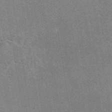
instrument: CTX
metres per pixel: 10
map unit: eAb
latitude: 47.1404
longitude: 114.7274
